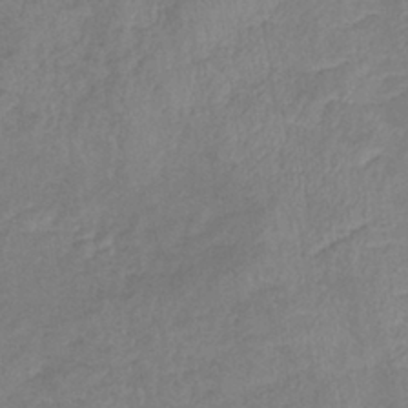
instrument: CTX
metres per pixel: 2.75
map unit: eHb
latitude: -38.4818
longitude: 75.5966
